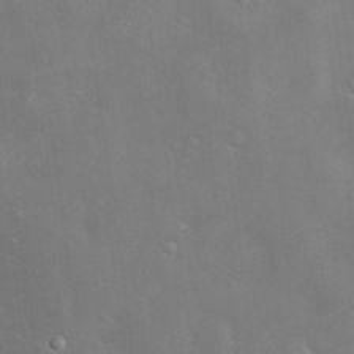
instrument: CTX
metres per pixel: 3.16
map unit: Hve
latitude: -10.4440
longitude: 175.0864
